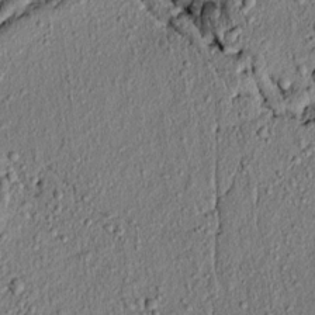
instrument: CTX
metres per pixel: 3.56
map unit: lAvf
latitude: 6.8569
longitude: 166.6707
